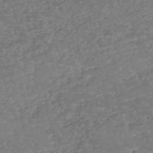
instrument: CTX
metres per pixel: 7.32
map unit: eHh
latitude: -55.1242
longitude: -90.3089
